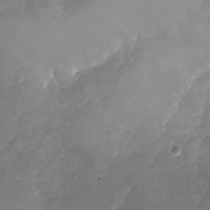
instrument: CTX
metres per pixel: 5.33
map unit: Nhu
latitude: -24.7463
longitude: -57.0080
